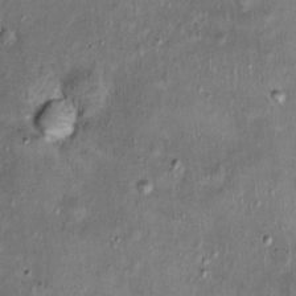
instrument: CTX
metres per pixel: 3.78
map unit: Nhu
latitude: 0.5923
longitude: -15.5372
